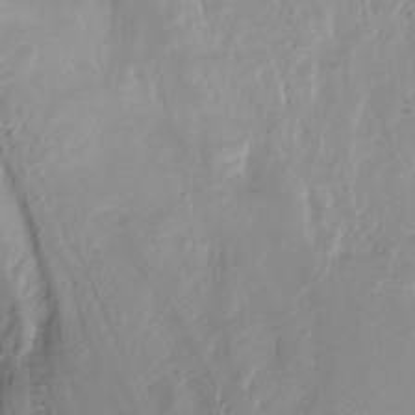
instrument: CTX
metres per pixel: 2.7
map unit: Nhu
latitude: -8.6329
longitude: -44.5546
